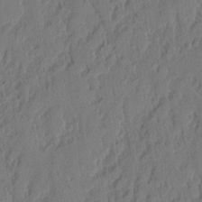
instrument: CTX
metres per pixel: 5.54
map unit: eHh
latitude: 5.4048
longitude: -76.7435
